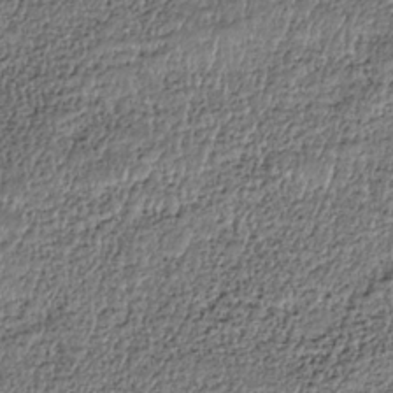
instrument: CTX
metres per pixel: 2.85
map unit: HNhu
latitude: -36.7841
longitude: 33.6722
